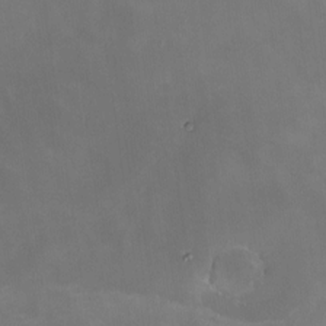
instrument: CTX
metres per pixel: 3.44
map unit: Nhe
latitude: -26.8974
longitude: -110.8002
